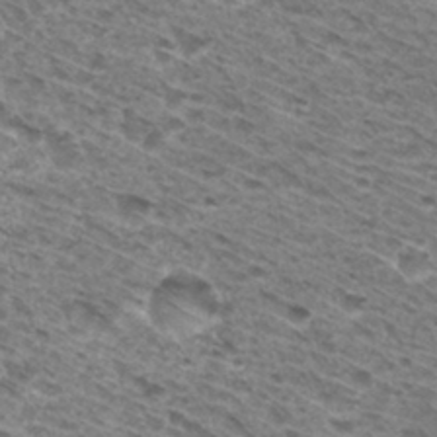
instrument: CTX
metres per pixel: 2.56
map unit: Hto
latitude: 31.4616
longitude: -46.4034
